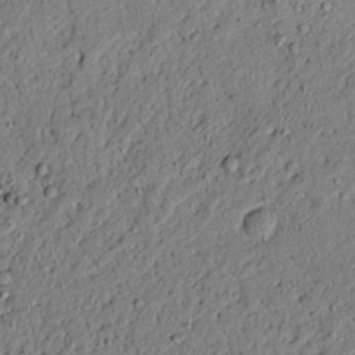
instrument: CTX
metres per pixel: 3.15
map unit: lAvf
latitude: 5.8205
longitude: 167.6533
